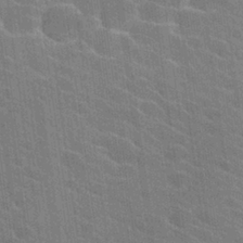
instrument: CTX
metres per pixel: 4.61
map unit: Hto
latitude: 25.5938
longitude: -43.1403
